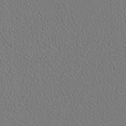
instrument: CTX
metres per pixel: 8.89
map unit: HNhu
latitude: -0.9164
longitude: -1.1403
